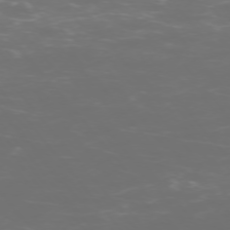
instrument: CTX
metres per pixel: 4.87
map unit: Ap
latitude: -75.0676
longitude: -77.0647
